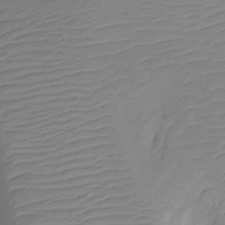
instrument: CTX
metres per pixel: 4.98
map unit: Ht
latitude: -6.6707
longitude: -29.8961
